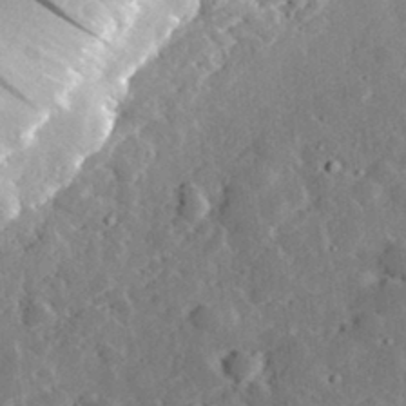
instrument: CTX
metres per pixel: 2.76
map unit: lHvf
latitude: 33.3860
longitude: -83.4237
